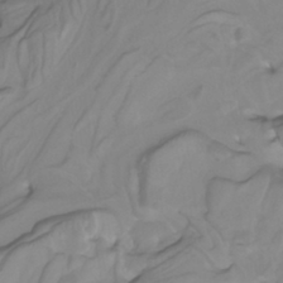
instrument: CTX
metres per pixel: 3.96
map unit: Htu
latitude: -5.2187
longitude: -76.8947
